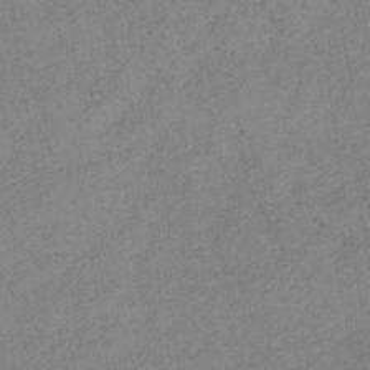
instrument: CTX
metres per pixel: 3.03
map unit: lHb
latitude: -37.3698
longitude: 72.3306
